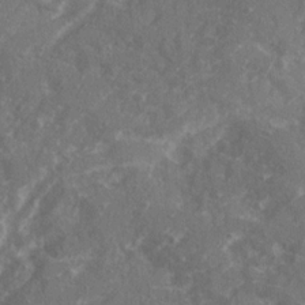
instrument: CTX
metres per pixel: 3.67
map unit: Ave
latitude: 20.7435
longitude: -130.5357
